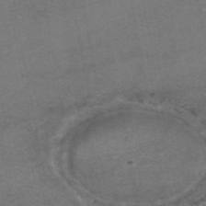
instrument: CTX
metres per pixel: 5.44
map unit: eAb
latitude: 47.5938
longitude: 104.4062
